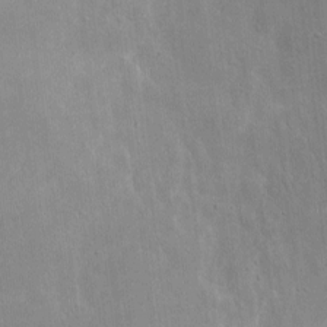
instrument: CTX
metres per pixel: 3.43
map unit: eHh
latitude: 8.4223
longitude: -72.3846
